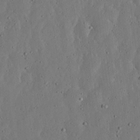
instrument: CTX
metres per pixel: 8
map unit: lHvf
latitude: 19.5938
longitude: -115.1592
